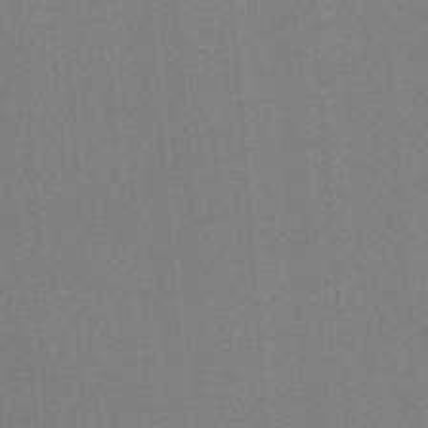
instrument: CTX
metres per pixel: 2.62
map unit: HNb
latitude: -38.9542
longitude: 54.3873
